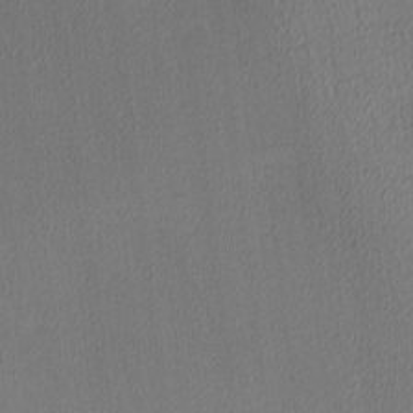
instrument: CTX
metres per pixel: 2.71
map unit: Ave
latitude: 3.6316
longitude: -113.6883
